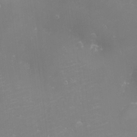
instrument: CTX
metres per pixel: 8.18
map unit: eHh
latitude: -1.2187
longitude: -79.9906
